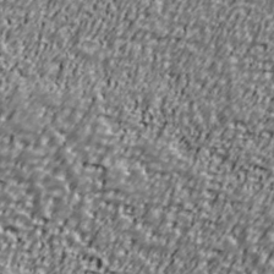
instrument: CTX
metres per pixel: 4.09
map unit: Ave
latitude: 40.8757
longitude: -112.2144
